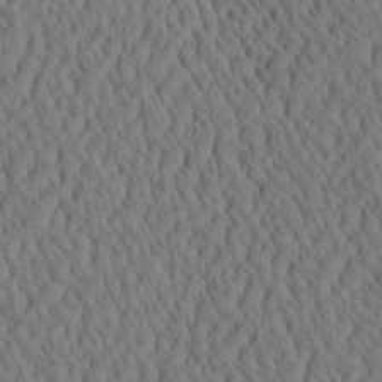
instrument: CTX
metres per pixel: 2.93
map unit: eHh
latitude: -3.0675
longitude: 15.2943
